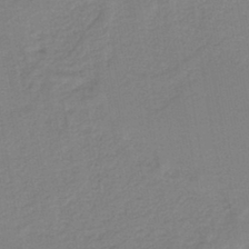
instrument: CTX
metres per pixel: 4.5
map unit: HNb
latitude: -41.8989
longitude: 51.3699
